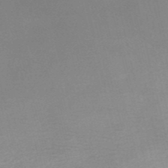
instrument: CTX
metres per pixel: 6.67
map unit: eHh
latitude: -54.4251
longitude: -90.7057
